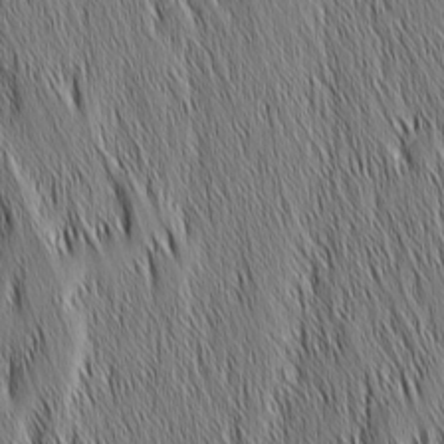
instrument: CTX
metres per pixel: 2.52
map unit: Nhu
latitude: -5.8800
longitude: -152.0444
